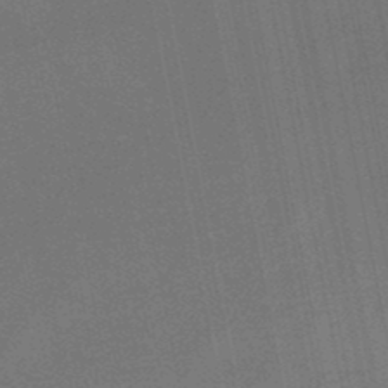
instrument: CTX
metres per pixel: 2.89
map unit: lHb
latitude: -48.5007
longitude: 68.7274
